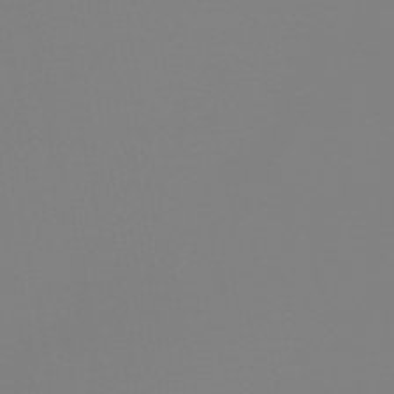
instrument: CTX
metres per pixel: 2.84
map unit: HNb
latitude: -46.0472
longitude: 55.4077
